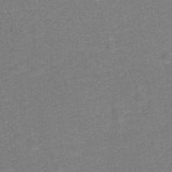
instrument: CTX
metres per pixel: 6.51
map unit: Hto
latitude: -0.1984
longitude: -34.3656
